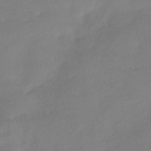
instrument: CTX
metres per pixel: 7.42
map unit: HNhu
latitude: -40.4818
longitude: 95.6721
